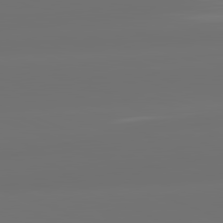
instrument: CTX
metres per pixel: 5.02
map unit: lApd
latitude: 82.1955
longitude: -167.7071
